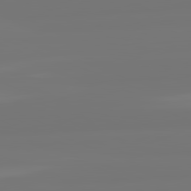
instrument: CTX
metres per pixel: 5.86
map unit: lApd
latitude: 82.2522
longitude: -176.5734
